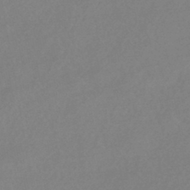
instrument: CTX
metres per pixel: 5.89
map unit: HNhu
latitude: -44.6707
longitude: 91.3510
